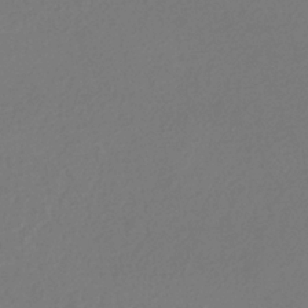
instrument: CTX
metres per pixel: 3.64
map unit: eHb
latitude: -35.0864
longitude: 78.6896
